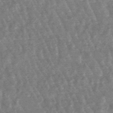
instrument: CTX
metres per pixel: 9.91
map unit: lHb
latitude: -48.0472
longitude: 79.7288
